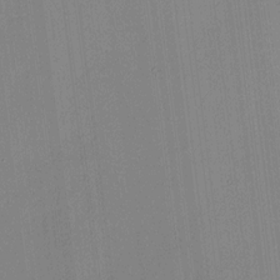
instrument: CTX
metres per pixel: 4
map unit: HNhu
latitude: 11.4804
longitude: 9.3510
